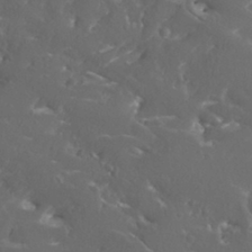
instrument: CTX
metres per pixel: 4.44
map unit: Htu
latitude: -11.4832
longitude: -73.3860
